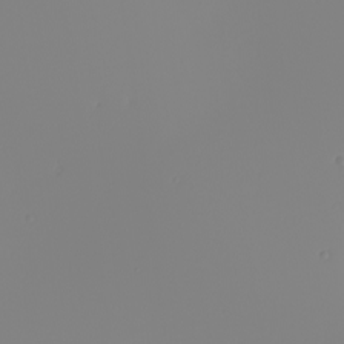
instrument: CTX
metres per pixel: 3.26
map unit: Nhu
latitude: -6.2172
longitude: -94.6302
